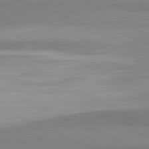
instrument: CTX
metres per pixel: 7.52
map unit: lApd
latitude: 81.7072
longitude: 161.6911
